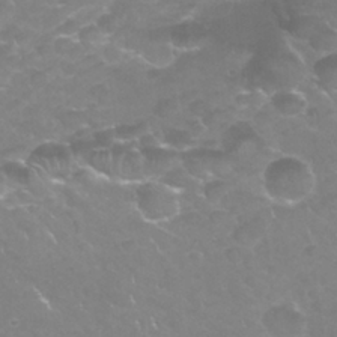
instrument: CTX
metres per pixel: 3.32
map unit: Nhu
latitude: 25.3670
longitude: -52.9703
